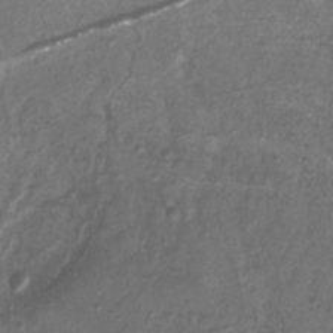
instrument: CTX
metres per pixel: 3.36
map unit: Htu
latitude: 3.2915
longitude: -21.1214
